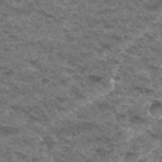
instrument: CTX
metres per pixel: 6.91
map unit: Hto
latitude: 32.0444
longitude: -48.1767
